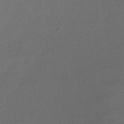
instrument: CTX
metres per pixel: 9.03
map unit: lHb
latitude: -38.3495
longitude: 69.1809
